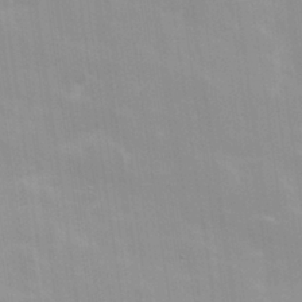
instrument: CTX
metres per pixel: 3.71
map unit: Hve
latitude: 30.6680
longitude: 149.7100
